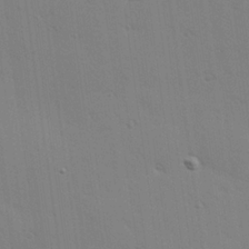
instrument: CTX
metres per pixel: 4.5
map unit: Hve
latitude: 25.9528
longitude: -91.5182
